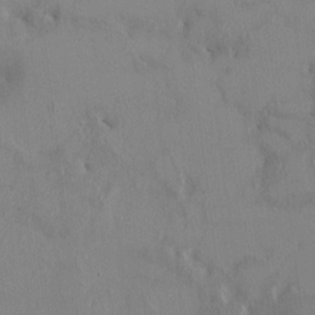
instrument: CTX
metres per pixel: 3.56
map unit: HNhu
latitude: 6.6490
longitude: 1.0109
